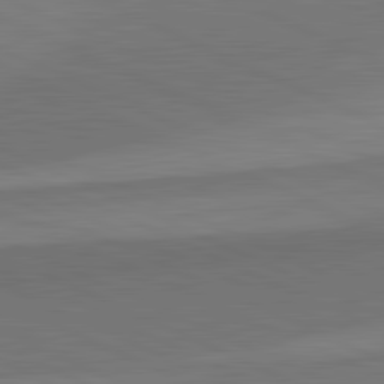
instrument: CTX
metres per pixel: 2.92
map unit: lApd
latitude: 82.4223
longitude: 158.3117
